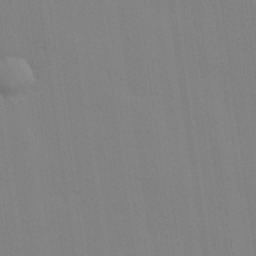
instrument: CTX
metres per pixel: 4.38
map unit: Hve
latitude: 25.0836
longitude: -92.6490
